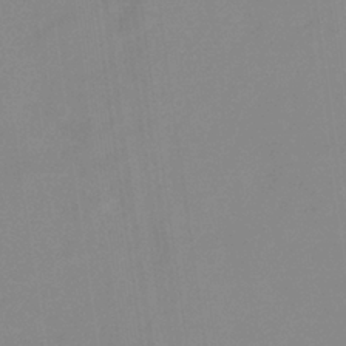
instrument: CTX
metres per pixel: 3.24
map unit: HNb
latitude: -36.0283
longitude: 54.7841
